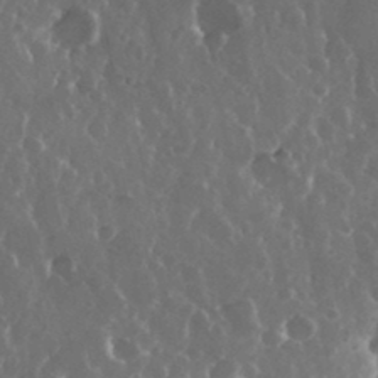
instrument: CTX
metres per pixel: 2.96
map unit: eHh
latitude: 34.3656
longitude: -59.0459
